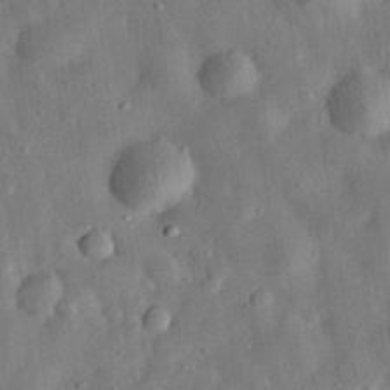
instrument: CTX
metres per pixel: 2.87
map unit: eHh
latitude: 31.8962
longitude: -76.2333
